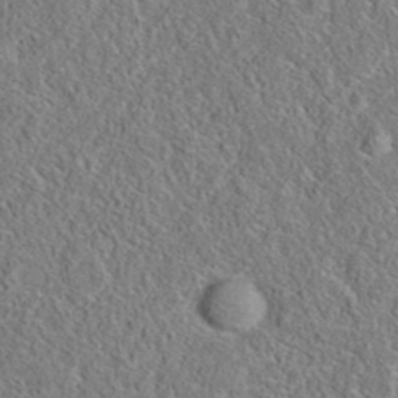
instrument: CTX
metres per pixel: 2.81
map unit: eAb
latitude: 35.8583
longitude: 111.7855
